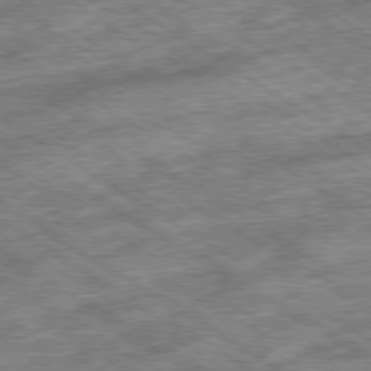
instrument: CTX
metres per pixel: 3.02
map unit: Ap
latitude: -79.7666
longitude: -51.0080
